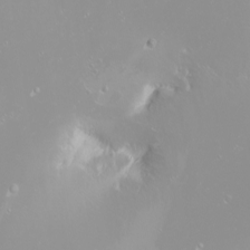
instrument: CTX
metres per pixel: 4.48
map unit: eHh
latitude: -8.6896
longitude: -70.6679
